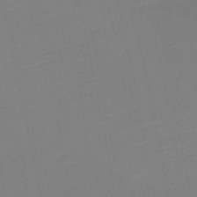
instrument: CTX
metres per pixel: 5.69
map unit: HNb
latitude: -46.6140
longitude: -44.9513
